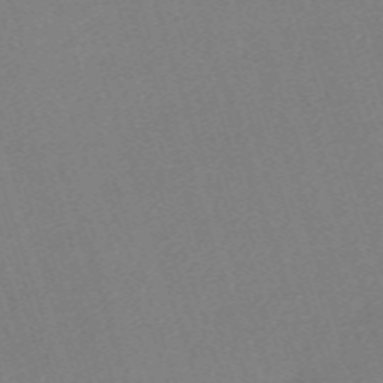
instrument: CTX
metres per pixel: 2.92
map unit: eHh
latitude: -62.4629
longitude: 50.5007
